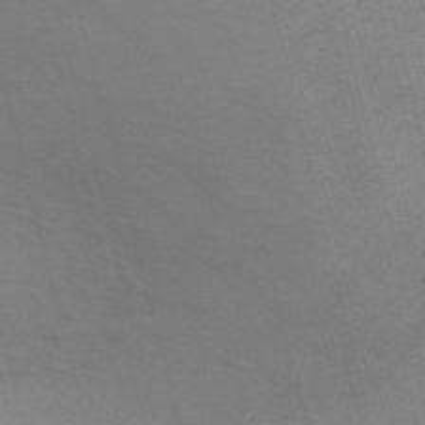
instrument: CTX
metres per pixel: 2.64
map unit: Nve
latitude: -57.0486
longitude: 63.9178
